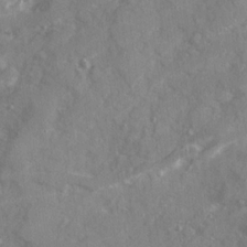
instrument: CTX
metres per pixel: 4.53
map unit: Ave
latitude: 19.6694
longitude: -130.3468
